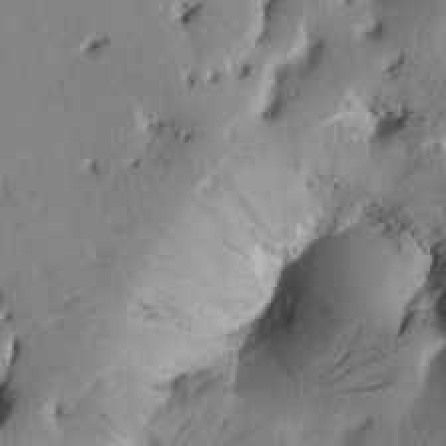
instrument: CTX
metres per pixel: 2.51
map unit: Htu
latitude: 2.4412
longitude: 177.1431
